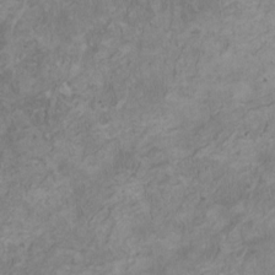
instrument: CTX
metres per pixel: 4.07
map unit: HNhu
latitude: 3.2915
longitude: -3.1592
